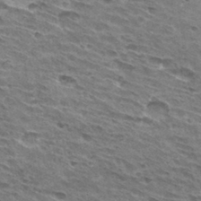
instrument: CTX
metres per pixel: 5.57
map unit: Hto
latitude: 31.5560
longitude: -44.9891
